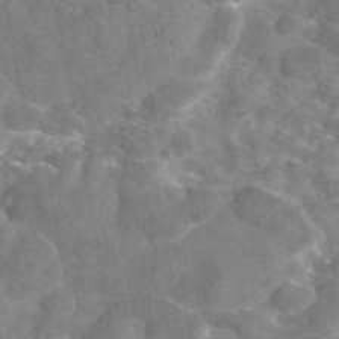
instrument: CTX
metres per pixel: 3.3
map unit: eAb
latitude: 44.9136
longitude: 107.0487
